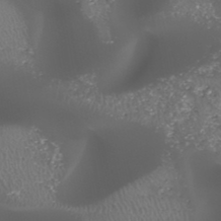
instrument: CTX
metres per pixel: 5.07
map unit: HNhu
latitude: -47.3131
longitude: 30.9730
